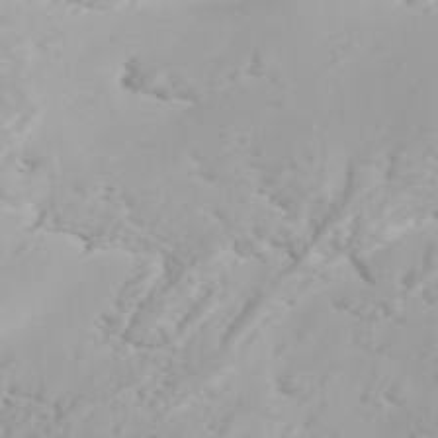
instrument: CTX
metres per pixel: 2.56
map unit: ANa
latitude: 43.9150
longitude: 45.0298
